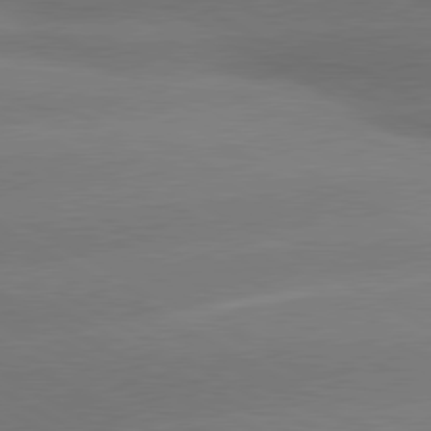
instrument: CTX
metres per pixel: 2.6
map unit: lApd
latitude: 80.2900
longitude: -150.4601
